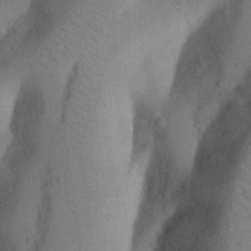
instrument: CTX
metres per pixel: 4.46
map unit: Nhu
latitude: 20.3090
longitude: -74.0444
